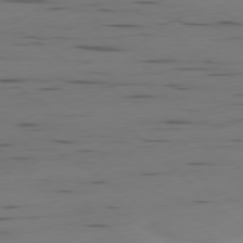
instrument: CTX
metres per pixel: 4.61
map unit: Ap
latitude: -79.7288
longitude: -61.8961
